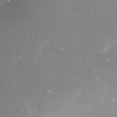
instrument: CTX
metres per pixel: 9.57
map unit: Nve
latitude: -18.1417
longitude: -59.4804
